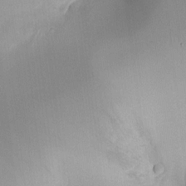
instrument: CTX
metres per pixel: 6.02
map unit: HNhu
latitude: 8.1767
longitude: -3.8961
